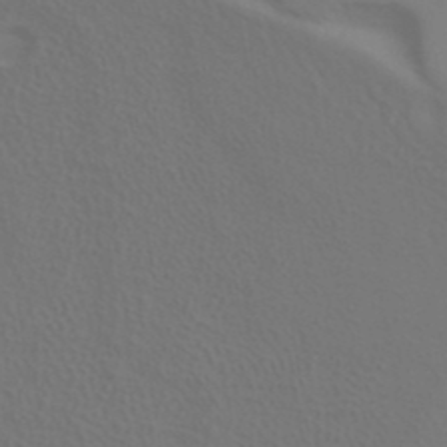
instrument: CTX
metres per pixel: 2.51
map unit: ANa
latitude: 39.7261
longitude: 20.4818
